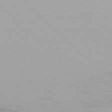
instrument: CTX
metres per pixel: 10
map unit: Hpe
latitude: 77.0836
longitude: -171.1025
